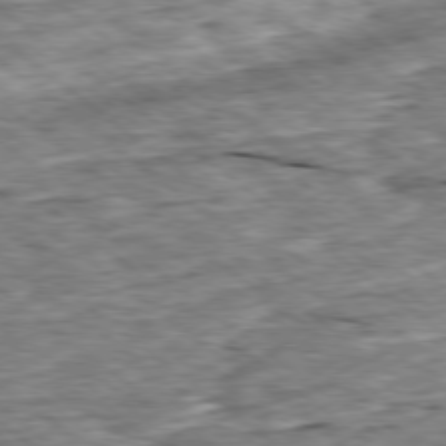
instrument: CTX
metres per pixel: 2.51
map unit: Ap
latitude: -79.0486
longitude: -86.7813
